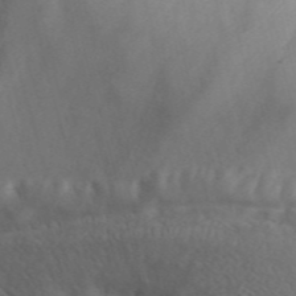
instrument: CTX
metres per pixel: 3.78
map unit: ANa
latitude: 47.5371
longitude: -83.8961
